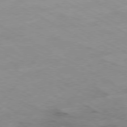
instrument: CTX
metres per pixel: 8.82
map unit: Ap
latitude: -79.3509
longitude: -68.8947
